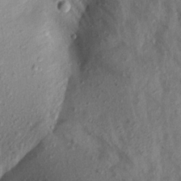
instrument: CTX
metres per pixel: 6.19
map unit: Aa
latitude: 18.8191
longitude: -147.1215
